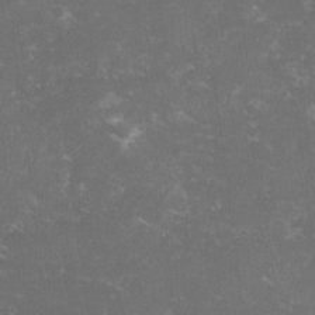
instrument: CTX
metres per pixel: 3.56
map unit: lHvf
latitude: -13.8234
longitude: -99.2914
